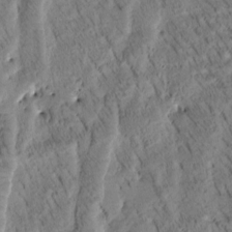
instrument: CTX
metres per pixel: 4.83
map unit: Htu
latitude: -3.5021
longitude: 171.5966
